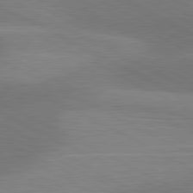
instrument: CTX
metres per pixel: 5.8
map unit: lApd
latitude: 80.9136
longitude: 124.5007
